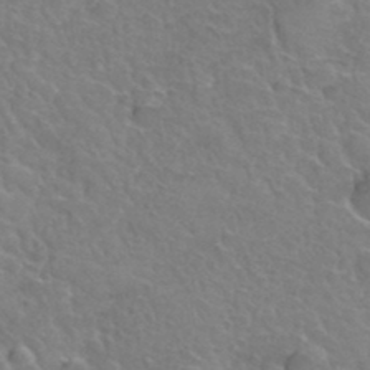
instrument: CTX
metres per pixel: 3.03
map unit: Hto
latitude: 36.4034
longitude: -47.3293
